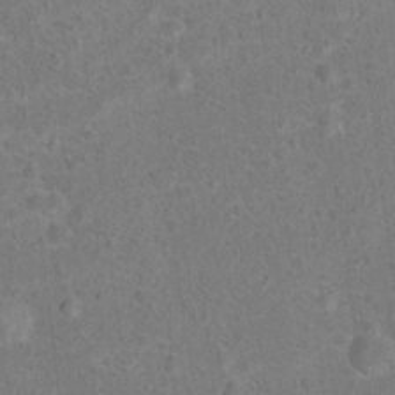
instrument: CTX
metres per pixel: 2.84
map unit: Hto
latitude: 15.6505
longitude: -41.8394
